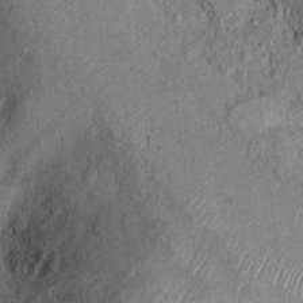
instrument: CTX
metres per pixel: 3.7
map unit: Ht
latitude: 10.4034
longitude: -39.8583
